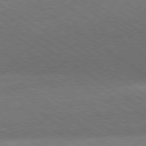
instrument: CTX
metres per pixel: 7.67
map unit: Hpe
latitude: -80.3873
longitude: 18.8786
